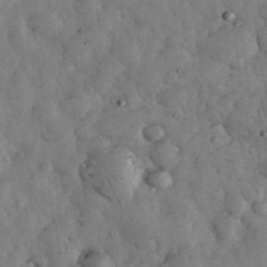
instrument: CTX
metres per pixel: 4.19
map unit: eHh
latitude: 34.4223
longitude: -68.8569
